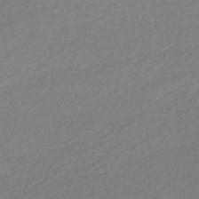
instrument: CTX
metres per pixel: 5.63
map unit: lHb
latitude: -36.3117
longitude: 68.8408
